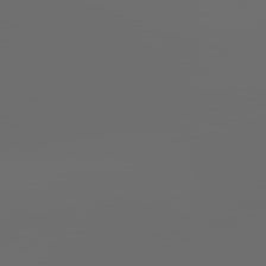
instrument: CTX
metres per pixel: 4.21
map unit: lApd
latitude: 83.6504
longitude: -128.5357
